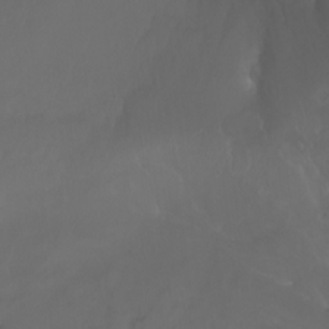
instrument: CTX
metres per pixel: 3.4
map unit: Nhu
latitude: -8.0661
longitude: -80.9892
